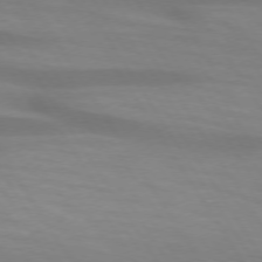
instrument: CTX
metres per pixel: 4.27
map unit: lApd
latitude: 73.6694
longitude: -53.6316
